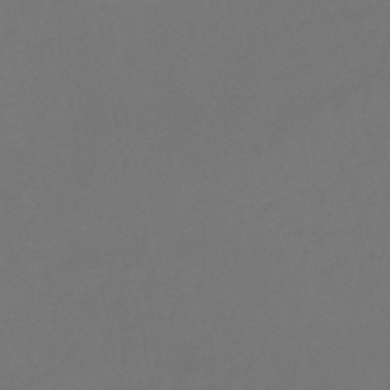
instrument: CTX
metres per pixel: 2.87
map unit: lHb
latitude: -47.8233
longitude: 64.9731
